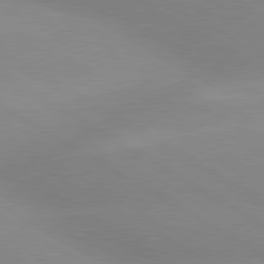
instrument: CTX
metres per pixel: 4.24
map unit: lApd
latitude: 80.2145
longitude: -146.5168
